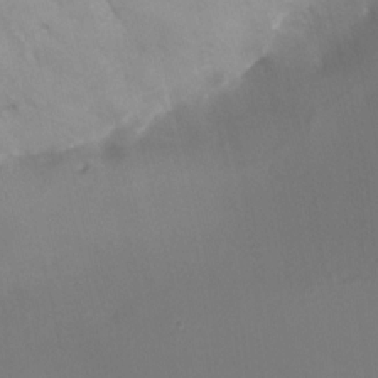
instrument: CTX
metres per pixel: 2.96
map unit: Ht
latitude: -9.6533
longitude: -46.4790
